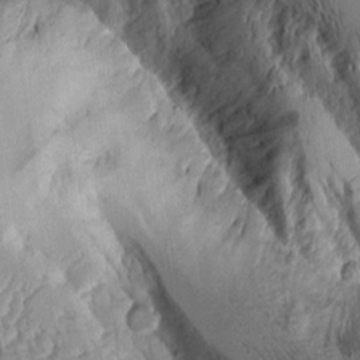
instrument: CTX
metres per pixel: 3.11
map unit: Aa
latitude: 10.4223
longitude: -127.6505
